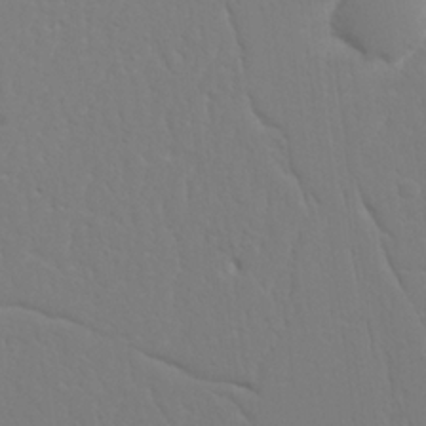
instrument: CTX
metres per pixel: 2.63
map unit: Nhu
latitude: 20.5357
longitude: -73.4805
